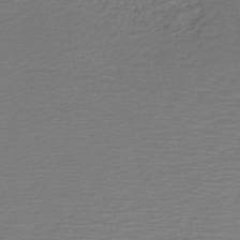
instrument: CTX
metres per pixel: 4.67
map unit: HNb
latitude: -42.0661
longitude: 50.5385
